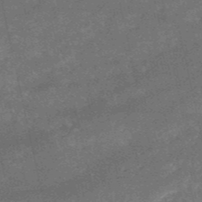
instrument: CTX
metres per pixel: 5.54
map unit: HNb
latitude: -52.5006
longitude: -40.6490
